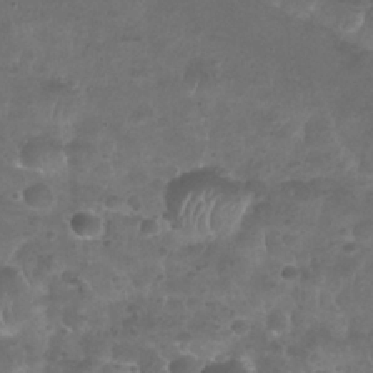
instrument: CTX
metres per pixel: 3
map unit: Nhu
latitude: 25.4615
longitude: -52.1200
